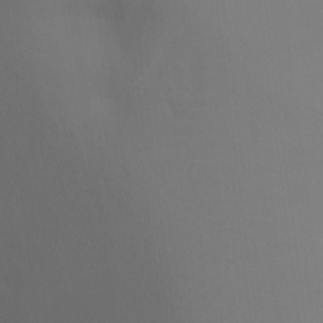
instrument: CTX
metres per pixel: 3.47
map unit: Ht
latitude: -7.7666
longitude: -28.7435
